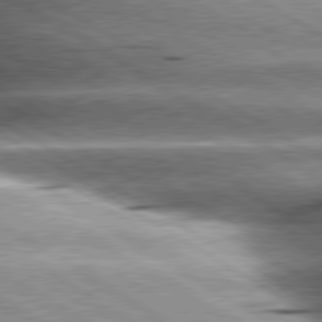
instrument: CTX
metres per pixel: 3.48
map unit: lApd
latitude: 80.1767
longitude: -142.5924
